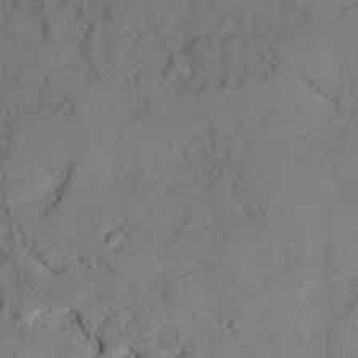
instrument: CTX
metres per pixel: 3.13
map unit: Ave
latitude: 18.7246
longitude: -128.9514
